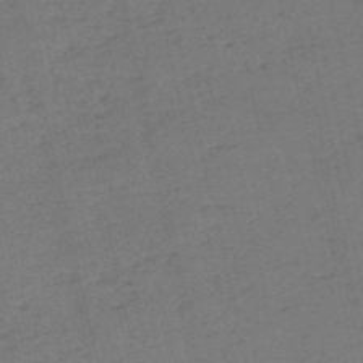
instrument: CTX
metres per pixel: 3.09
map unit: eHh
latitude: -55.1242
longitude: -89.5938
